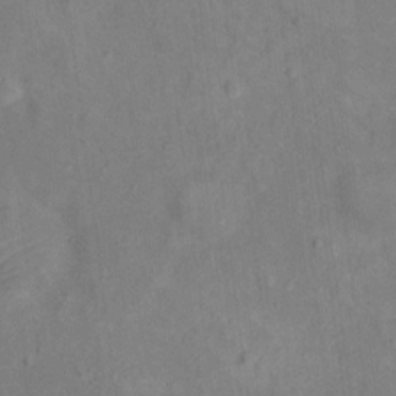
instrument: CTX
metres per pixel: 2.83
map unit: Ht
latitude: 14.1011
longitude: -41.3292
